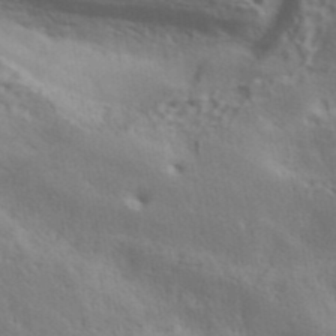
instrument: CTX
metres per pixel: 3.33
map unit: ANa
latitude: 42.5357
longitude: 49.8989
